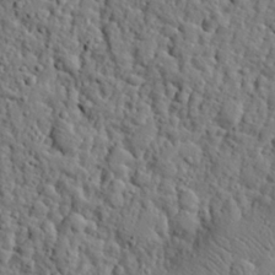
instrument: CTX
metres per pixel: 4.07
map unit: eHh
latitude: 26.4979
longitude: -78.2334
